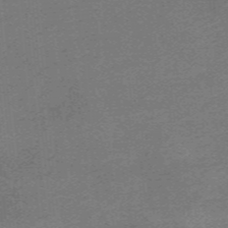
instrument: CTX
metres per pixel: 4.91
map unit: HNb
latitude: -55.6155
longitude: -46.3657
